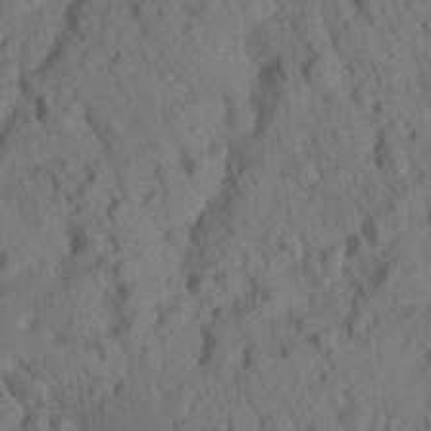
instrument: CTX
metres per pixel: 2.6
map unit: lHvf
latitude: 15.0648
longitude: 178.3306
